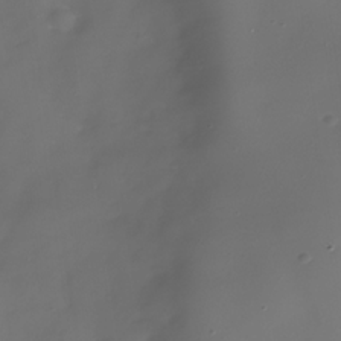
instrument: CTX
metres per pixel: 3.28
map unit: Nhe
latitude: -32.9920
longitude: -88.6113
